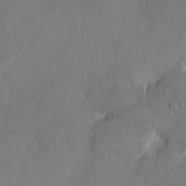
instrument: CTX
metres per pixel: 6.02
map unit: HNhu
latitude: 3.5182
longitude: -7.2348
